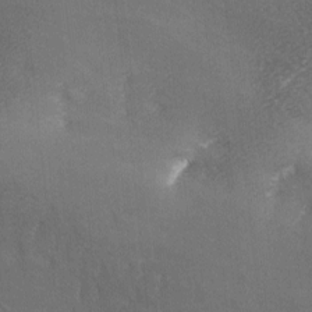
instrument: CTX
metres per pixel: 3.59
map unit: Ave
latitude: -5.2376
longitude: -120.7813
